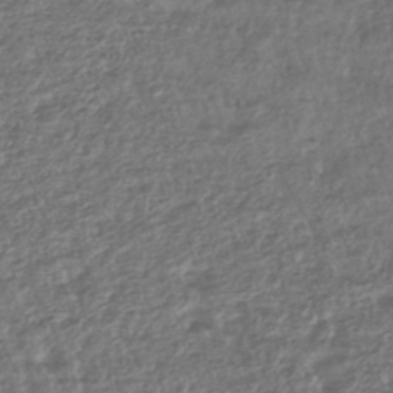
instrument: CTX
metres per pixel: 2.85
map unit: lHb
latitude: -43.3887
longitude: 76.1417
